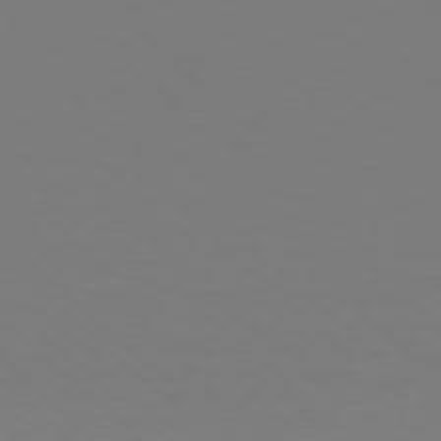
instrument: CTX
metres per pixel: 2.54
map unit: Hpe
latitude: 77.5560
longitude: -137.9339
